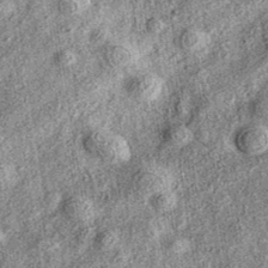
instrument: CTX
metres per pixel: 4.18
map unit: eAb
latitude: 37.7638
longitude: 109.3132
